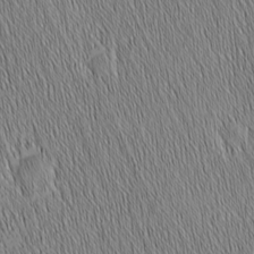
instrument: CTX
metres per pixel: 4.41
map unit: Nhu
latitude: -6.9730
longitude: -152.0633
